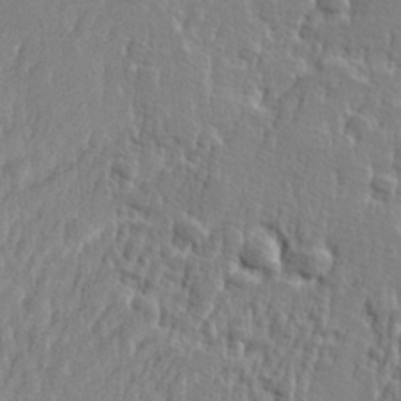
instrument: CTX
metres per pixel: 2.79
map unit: Hve
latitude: 25.4615
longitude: 144.1984
